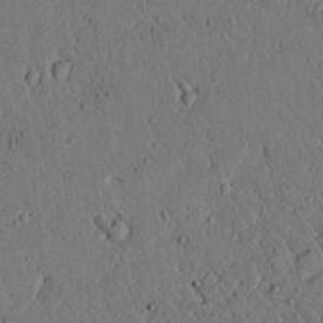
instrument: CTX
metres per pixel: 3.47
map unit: lAvf
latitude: 4.8758
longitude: 159.3131
